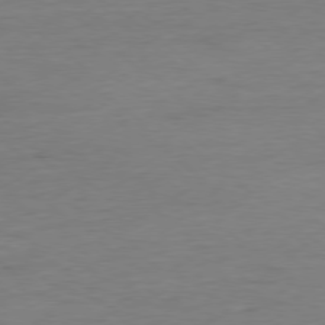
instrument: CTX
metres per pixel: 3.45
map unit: Ap
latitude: -78.6329
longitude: -87.1214
